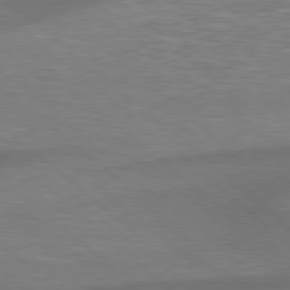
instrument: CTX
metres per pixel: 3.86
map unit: Hpe
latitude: 78.0822
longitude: -157.6127
